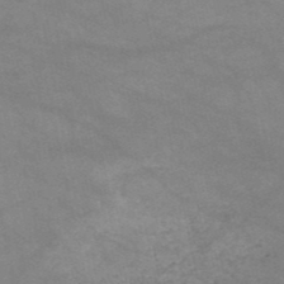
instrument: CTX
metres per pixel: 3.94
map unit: HNb
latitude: -52.2172
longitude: -41.9528
